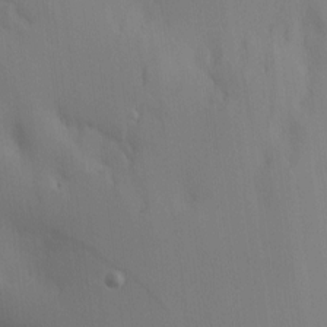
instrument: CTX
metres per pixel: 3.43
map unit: Nve
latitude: -7.2754
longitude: 175.4076
